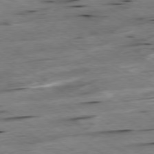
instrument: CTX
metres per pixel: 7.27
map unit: Hpe
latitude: -79.4832
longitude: -20.6302
